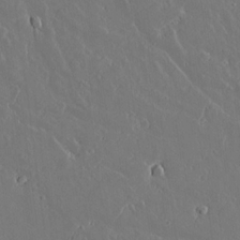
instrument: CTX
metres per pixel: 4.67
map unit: lAvf
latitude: 16.9892
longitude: -126.9325
